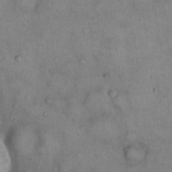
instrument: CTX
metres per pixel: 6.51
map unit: eHh
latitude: 22.3089
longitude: -61.0458
